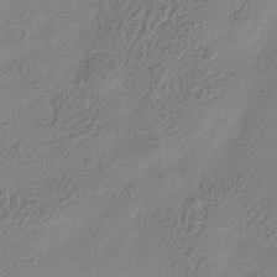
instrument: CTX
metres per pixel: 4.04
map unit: Hve
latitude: -34.5385
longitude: 89.1053
